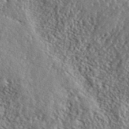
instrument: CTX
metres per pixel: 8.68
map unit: lHvf
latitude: 41.0080
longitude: -87.9528
